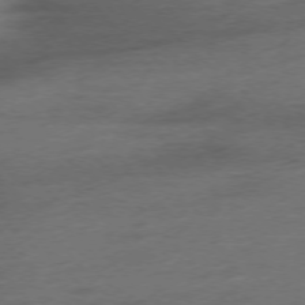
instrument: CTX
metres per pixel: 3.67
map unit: Hpe
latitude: -76.5196
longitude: -12.1389
